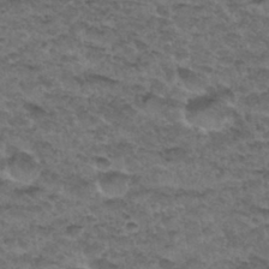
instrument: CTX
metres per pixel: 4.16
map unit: Hto
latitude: 32.7246
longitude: -48.5924
